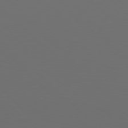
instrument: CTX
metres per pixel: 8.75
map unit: Hpe
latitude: 77.5371
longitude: -168.0822
